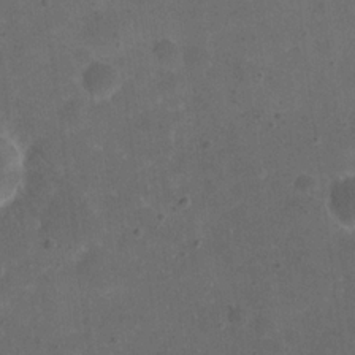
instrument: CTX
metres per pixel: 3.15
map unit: eHh
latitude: 19.6882
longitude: -63.6694
